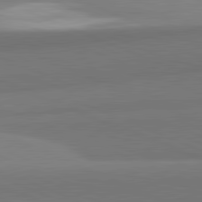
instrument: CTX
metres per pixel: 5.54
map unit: lApd
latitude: 82.1199
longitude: 153.4454
